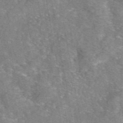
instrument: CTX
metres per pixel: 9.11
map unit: eAb
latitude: 46.7813
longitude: 103.4643
